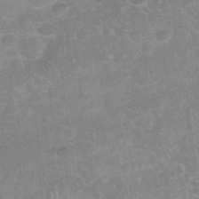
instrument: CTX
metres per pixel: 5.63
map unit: Nhu
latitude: 27.4427
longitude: -63.9906
